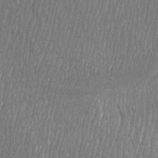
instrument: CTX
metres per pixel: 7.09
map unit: Htu
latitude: -9.2187
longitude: -75.7828
